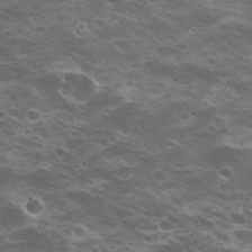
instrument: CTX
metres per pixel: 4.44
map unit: Nhu
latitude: 21.0459
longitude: -31.3860
